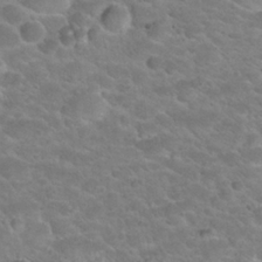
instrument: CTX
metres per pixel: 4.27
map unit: Hto
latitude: 24.4412
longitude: -50.0444
